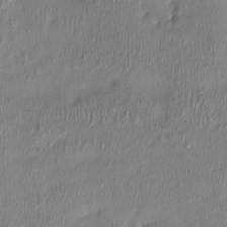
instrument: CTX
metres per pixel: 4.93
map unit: Nhu
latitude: -1.1998
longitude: -14.5924
